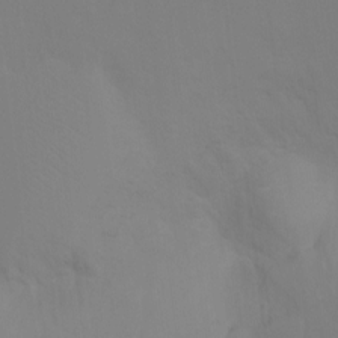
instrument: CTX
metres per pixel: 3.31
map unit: Ht
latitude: -10.0283
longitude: -34.8191
